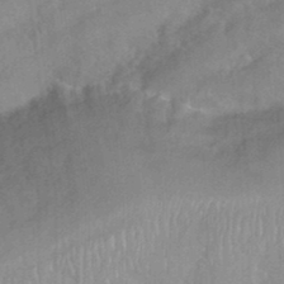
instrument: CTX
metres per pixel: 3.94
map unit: Nhu
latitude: 26.5546
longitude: -56.3278
